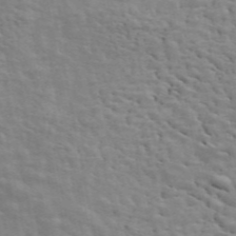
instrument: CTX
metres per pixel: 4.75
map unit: ANa
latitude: 47.3671
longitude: -82.9702
